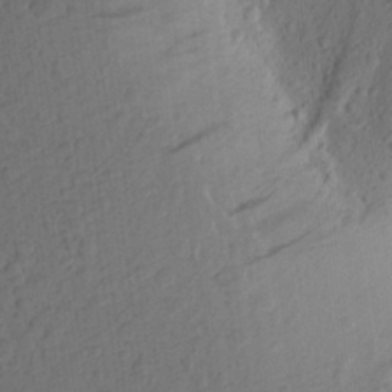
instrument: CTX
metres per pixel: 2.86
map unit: Aa
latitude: 25.0458
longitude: -147.1026
